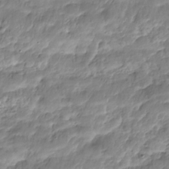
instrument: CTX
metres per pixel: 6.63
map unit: Nhe
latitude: -36.1416
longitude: -179.1403
